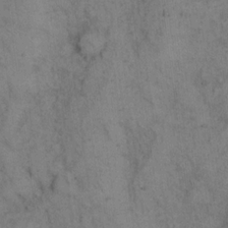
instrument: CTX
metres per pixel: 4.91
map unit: eHh
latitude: 15.0081
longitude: -62.9703
